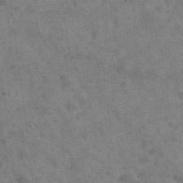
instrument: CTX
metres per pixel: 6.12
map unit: Hto
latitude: 21.8961
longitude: -54.2900
